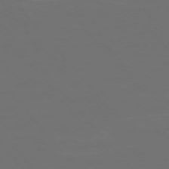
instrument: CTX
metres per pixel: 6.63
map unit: Ap
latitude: -75.3132
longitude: -76.4601
